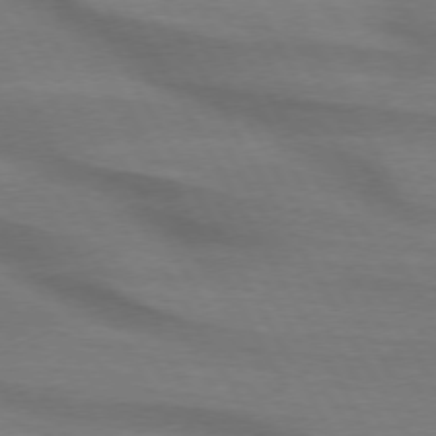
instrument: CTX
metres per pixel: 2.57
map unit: lApd
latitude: 74.1578
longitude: -65.2726
